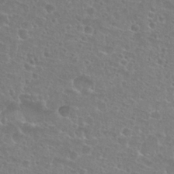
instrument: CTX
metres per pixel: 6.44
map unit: Nhu
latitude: 27.4238
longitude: -51.4237
